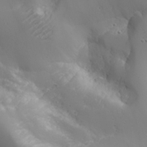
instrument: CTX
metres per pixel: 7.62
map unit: Aa
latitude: 25.4048
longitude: -127.1592
